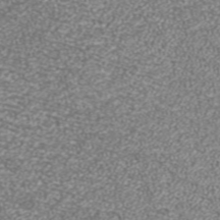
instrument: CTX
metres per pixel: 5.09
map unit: ANa
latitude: 36.7246
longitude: 15.4644
